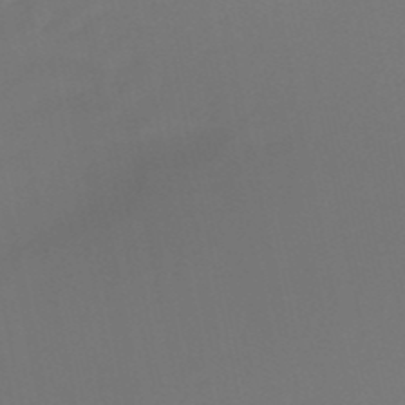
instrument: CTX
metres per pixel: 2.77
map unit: HNb
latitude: -51.3699
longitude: -46.7813
